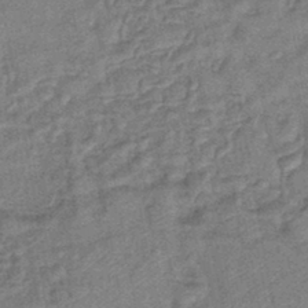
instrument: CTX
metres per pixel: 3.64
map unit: eHb
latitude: -42.6329
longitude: 82.5196
